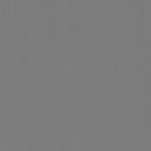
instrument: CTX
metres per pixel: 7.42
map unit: Hto
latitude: -7.7099
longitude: -49.1781
